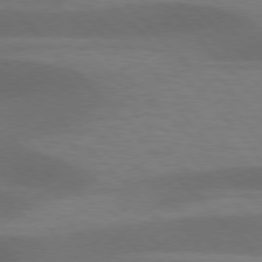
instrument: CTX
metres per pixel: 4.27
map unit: lApd
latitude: 76.6679
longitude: -59.3860
